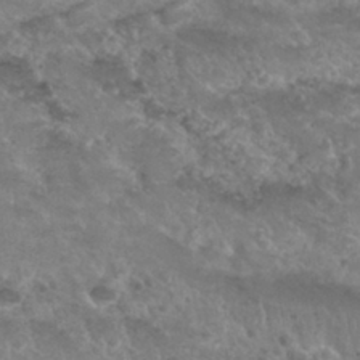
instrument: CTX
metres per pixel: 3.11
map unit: Nhu
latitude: 29.7260
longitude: -50.1766
